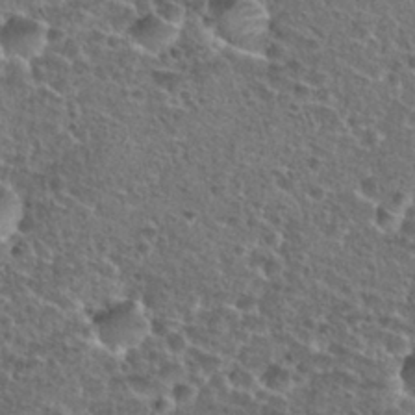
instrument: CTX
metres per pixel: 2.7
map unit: Nhu
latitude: 28.7435
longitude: -49.3293
